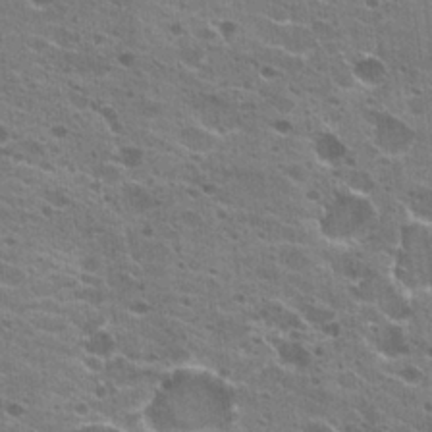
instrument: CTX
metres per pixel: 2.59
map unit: Hto
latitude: 23.4237
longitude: -42.1389
